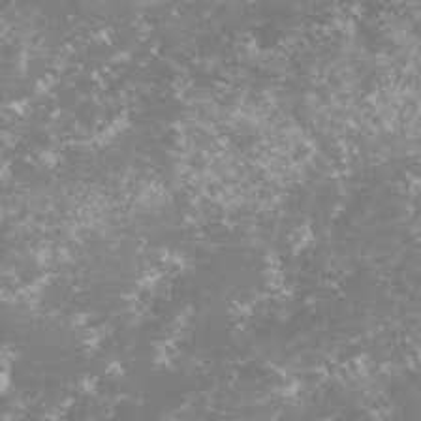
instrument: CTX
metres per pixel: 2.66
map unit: lHvf
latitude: -16.0472
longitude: -99.8583
